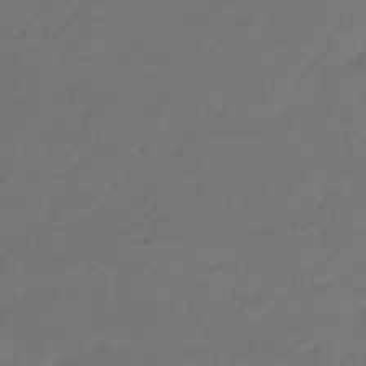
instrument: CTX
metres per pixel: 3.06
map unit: lHb
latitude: -43.4832
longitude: 59.7855
